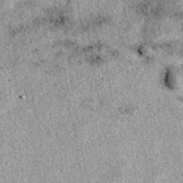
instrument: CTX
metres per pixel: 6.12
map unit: eAb
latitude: 39.6505
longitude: 111.4454
